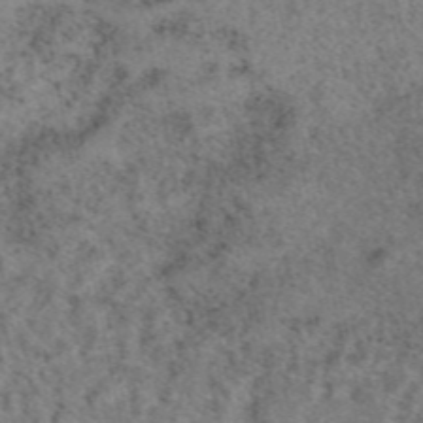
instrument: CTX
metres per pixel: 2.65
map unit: eAb
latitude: 48.6490
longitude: 106.5385
